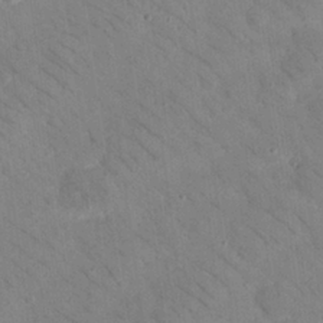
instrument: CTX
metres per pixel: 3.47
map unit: Nhu
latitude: 24.3845
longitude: -73.8584
